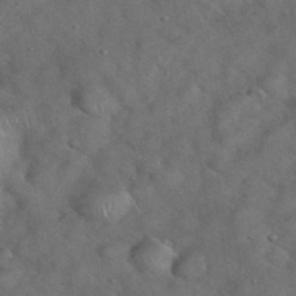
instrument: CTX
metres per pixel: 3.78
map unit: eHh
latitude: 39.7261
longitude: -57.1781
